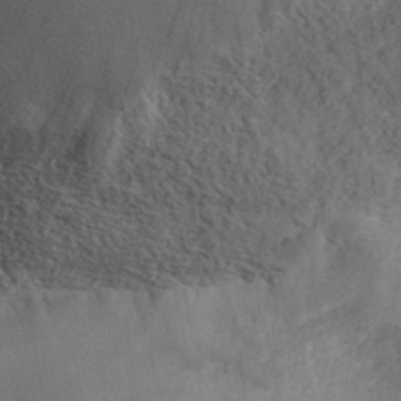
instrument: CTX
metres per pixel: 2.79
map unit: ANa
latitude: 39.2726
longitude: 21.5399
